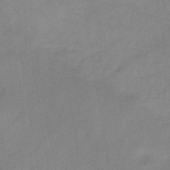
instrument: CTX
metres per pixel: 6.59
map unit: HNb
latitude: -45.4077
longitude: -39.0458
